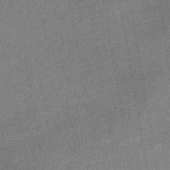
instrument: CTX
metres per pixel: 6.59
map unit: lHb
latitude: -37.3509
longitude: 74.2173
